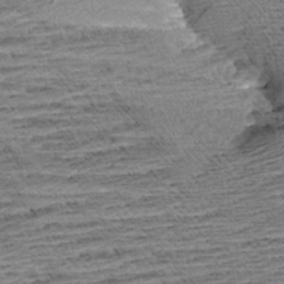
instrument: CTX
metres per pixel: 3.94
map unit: Aa
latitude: 7.9339
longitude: -137.4616
